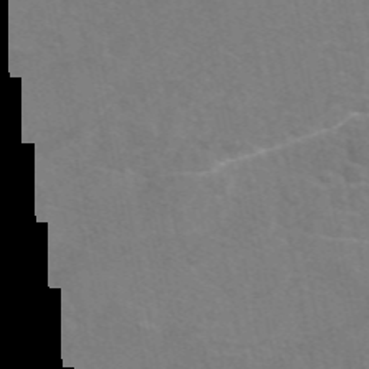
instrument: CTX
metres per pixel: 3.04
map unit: eAb
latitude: 49.2159
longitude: 120.5196
